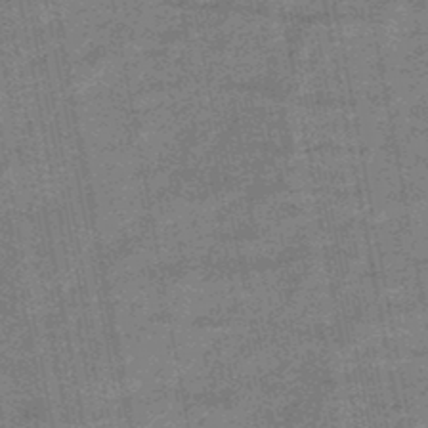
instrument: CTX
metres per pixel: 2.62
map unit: HNb
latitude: -47.2754
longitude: -36.1767
